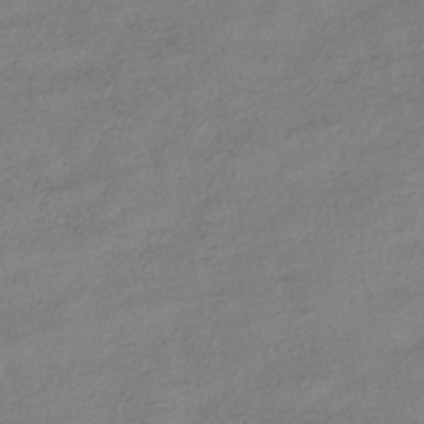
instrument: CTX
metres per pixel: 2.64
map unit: HNhu
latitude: -40.8408
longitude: 99.5210
